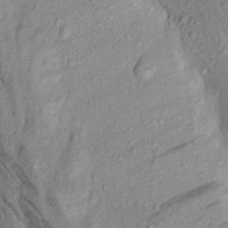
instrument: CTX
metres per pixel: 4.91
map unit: Aa
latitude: 17.4049
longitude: -147.3104
